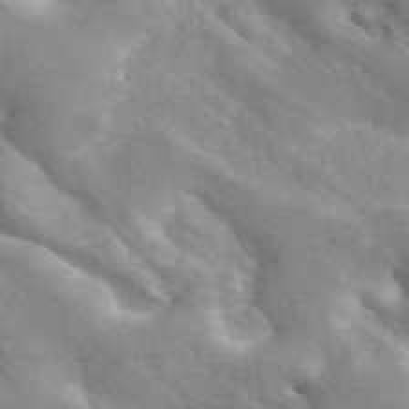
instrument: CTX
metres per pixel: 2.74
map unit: ANa
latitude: 45.7260
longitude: 26.5951
